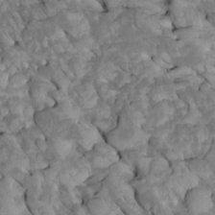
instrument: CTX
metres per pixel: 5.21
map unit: Htu
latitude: 1.5182
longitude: 144.4251
